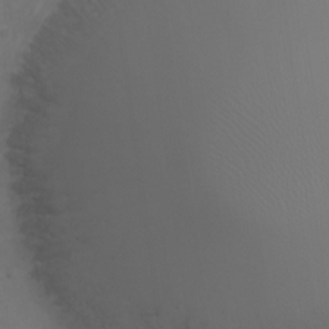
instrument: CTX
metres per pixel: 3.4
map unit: Nhu
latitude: 1.7449
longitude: -14.8569
